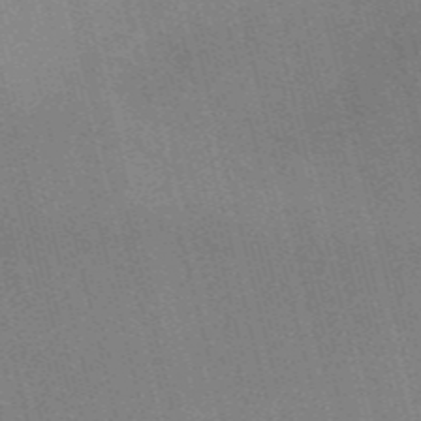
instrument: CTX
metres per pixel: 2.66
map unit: Nve
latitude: -57.7666
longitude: 62.1039
